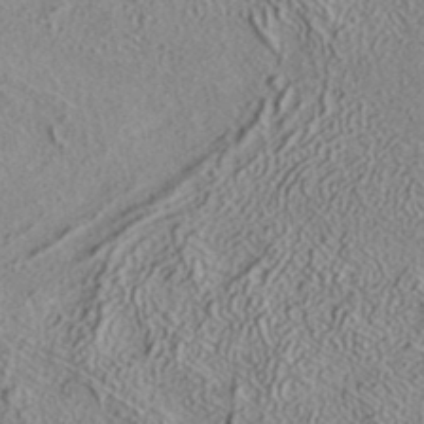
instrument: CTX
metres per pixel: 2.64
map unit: ANa
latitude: 36.1389
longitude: 12.6896
